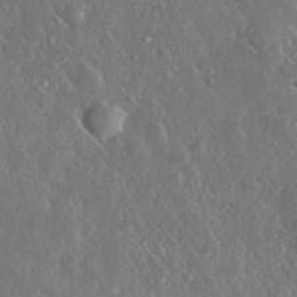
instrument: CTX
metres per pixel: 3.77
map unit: lHvf
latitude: 33.4426
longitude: -90.1011
